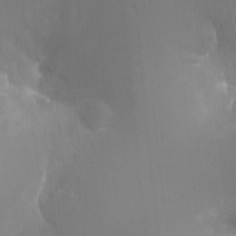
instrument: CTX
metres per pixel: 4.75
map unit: Ht
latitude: -16.0094
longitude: -41.5371
